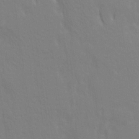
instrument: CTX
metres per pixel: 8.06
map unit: Ave
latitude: 21.1592
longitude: -134.2333
